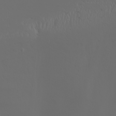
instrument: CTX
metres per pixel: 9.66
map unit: Nhu
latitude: -4.9163
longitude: -90.7246
